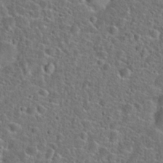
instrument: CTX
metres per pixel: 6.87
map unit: Hto
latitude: 23.9528
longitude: -48.0444
